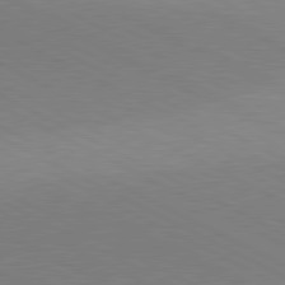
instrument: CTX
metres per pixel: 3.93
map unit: lApd
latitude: 80.8191
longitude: 149.1243
